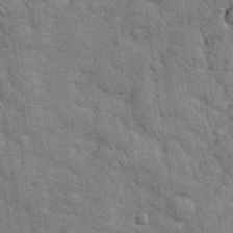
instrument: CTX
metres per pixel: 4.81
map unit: eHh
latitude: 36.6302
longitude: -65.6505
